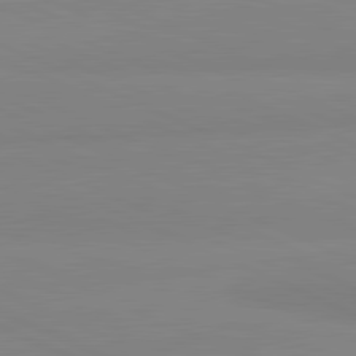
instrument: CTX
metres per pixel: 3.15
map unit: lApd
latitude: 81.9339
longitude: 178.9730
